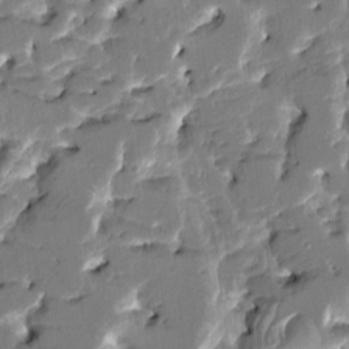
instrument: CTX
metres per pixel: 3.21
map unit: HNhu
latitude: 6.3278
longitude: -5.7261
